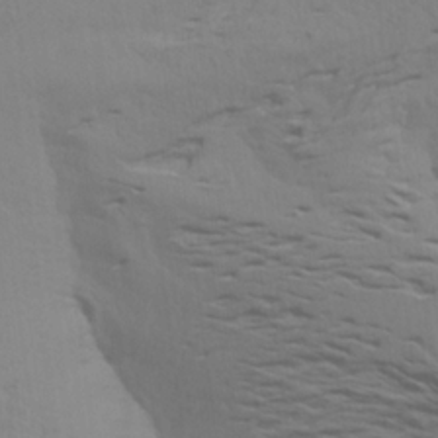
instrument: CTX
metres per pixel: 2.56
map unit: Aa
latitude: 18.9891
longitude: -145.0458
